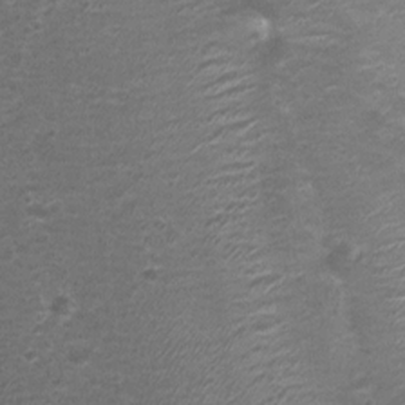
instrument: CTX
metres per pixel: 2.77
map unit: Nhu
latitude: 3.3670
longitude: -17.5749
